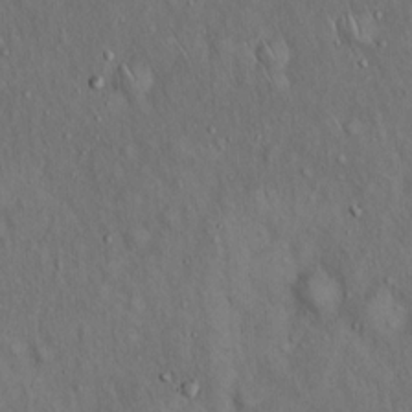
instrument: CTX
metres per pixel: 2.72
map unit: Hto
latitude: 15.5372
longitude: -59.6883
